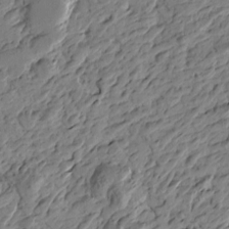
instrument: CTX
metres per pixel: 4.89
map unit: Htu
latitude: -2.8974
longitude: -179.0837
